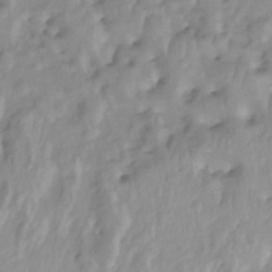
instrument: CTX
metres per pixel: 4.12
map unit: Nhu
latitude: -12.9164
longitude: -64.0255
